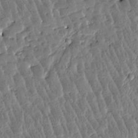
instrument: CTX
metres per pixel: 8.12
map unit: Htu
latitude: -3.3509
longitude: 176.2739
